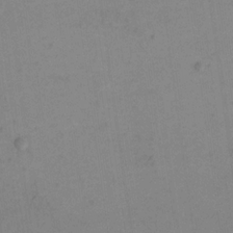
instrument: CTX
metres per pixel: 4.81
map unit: eHh
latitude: 16.3845
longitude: -67.6316
